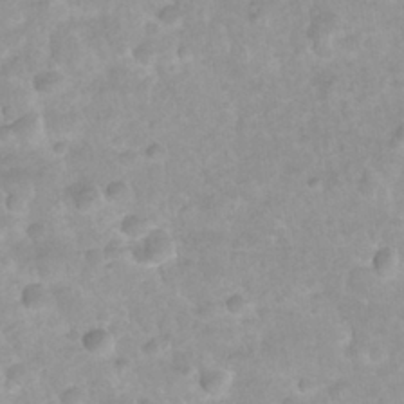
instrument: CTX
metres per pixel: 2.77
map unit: Nhu
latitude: 27.0270
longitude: -63.3104
